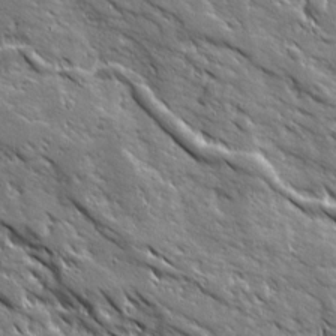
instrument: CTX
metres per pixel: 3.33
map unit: Ave
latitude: 19.7638
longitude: -135.5749
